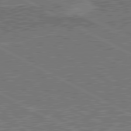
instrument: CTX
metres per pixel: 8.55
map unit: lApd
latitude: 80.8002
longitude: 118.6707
